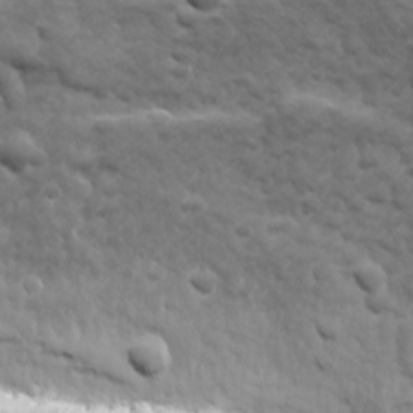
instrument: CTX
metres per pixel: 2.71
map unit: Ave
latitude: 18.9136
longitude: -133.0647
